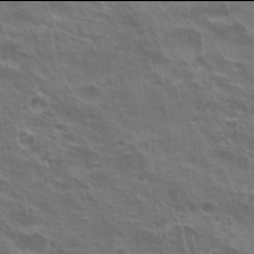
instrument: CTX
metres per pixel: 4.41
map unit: Hto
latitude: 21.9906
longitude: -40.6868
